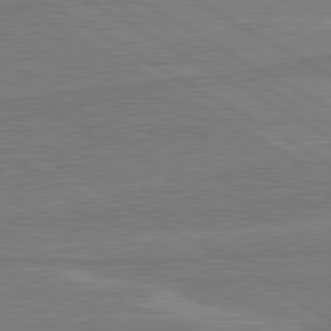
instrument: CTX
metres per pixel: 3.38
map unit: lApd
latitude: 80.5735
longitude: 169.5021
